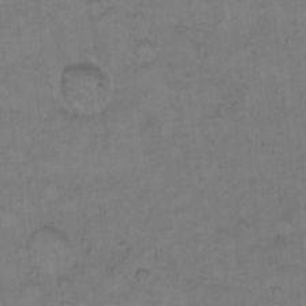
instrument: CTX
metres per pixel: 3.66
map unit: Hto
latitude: 8.0444
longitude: -60.6868
